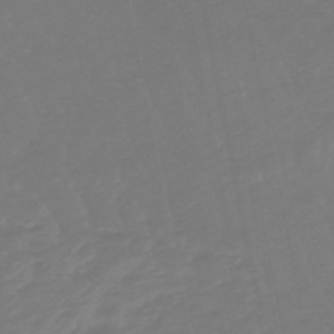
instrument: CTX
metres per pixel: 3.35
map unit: lHb
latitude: -49.6533
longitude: 82.7463
